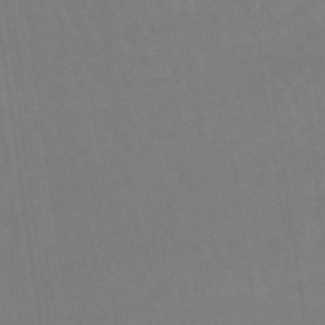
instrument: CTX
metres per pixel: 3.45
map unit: eHb
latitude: -48.3684
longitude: 87.3321
